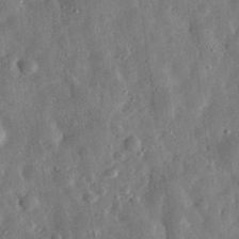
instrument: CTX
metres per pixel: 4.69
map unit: eHh
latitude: 31.6505
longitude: -77.0458
